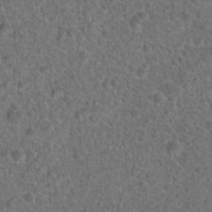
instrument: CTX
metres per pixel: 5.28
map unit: Hto
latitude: 17.8961
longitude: -41.7638
